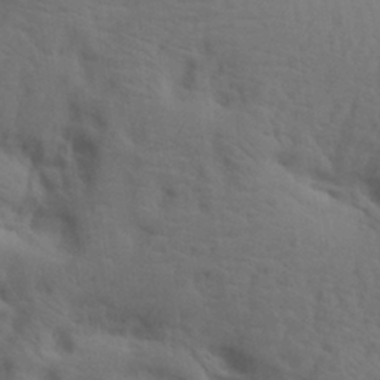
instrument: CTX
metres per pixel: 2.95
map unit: lAa
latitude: 19.2726
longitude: -138.8758
